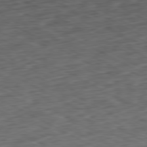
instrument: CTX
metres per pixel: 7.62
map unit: Ap
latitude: -80.9920
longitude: -73.4427
